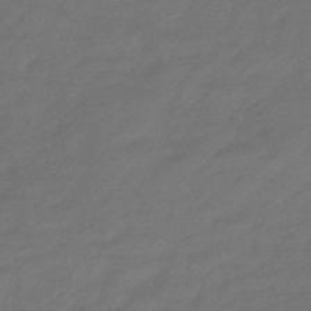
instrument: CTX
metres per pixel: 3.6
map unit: HNhu
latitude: -46.8597
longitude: 90.5385
